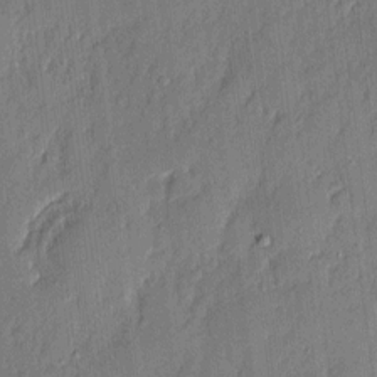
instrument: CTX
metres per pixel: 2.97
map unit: eHh
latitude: 4.0633
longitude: -76.6868
